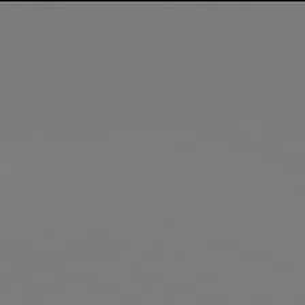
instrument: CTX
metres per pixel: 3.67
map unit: lApd
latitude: 81.9906
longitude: 147.6155
